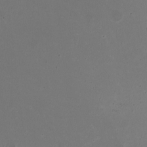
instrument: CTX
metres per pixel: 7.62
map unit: HNhu
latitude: -3.1053
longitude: -2.6679
